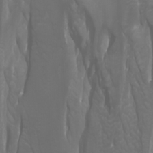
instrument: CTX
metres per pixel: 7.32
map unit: Htu
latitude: -0.7653
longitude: -76.6112
